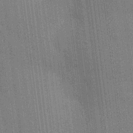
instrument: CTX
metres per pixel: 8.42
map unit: HNhu
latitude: 15.2159
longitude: 12.6141
